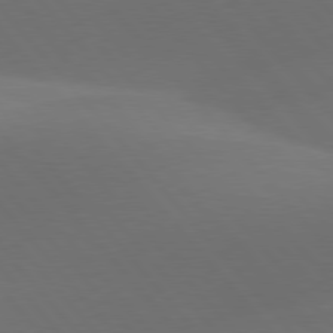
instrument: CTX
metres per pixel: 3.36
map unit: lApd
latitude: 78.0255
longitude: -53.3860
